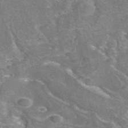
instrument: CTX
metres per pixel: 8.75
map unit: eAb
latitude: 47.7261
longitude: 103.3132
